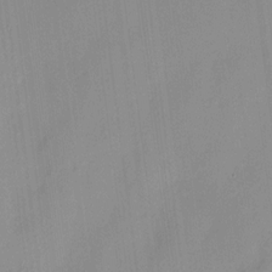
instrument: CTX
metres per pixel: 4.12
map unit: HNhu
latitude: 11.9150
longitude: 9.3887
